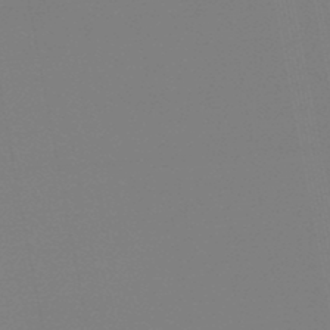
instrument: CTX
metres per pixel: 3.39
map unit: lHb
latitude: -46.8408
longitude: 69.4265
